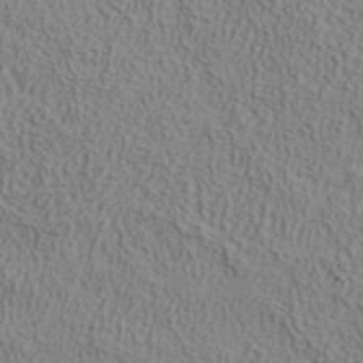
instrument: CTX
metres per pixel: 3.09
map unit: ANa
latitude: 38.5735
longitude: 22.7652
